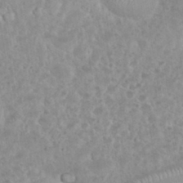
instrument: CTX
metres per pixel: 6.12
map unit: eHh
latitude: 34.7624
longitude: -62.0255
